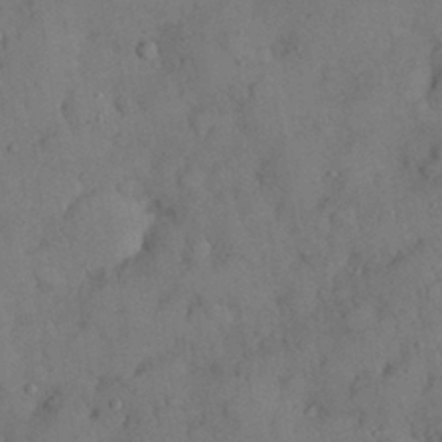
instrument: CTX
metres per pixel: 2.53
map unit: Nhu
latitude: 28.4223
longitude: -70.2900
